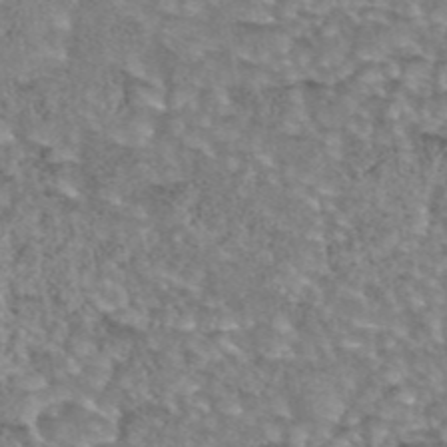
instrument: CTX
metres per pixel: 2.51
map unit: eAb
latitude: 44.2333
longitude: 105.3131
